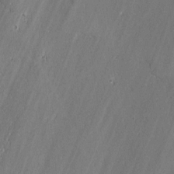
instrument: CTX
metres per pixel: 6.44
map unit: lAvf
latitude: 0.1200
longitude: -107.6694
